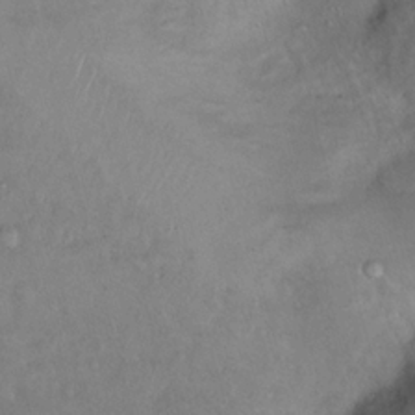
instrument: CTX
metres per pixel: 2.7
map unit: Nhu
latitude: 14.3657
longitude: -29.2348
